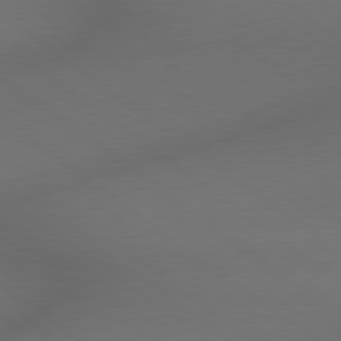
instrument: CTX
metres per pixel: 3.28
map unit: lApd
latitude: 79.2348
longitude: -173.6127
